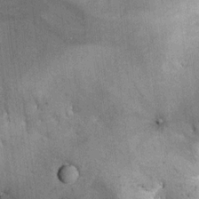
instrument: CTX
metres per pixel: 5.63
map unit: Hto
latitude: 11.6316
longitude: -36.0633
